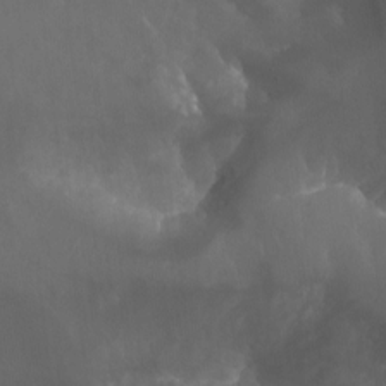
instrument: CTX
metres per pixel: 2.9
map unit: Aa
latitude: -13.3699
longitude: -67.1970
